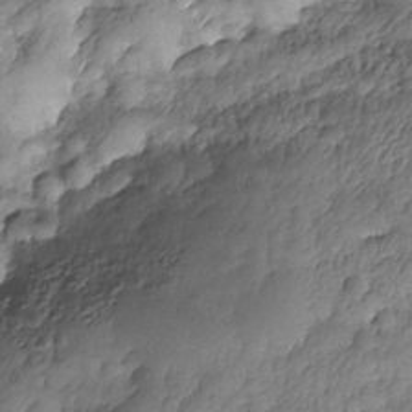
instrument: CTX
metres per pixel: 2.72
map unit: Nhe
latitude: -37.2942
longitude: -147.6694
